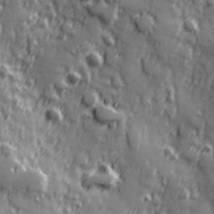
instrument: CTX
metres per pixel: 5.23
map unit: Hve
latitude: 25.3292
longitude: 146.7652
